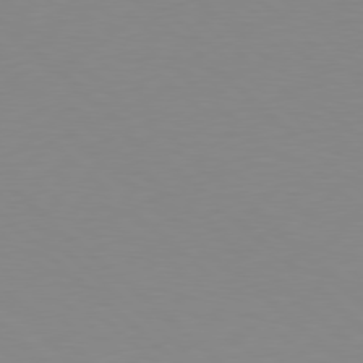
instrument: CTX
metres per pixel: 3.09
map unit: Hpe
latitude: 78.3468
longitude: -165.0269
